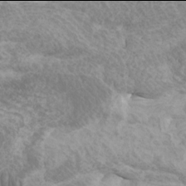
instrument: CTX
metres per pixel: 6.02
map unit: Htu
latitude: -6.0094
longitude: -75.6505
